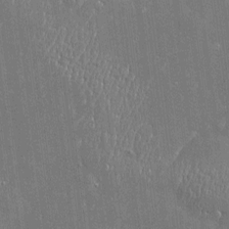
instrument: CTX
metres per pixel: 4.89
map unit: Htu
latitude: -6.4629
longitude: 175.8422
